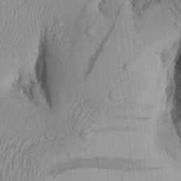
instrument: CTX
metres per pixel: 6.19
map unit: Aa
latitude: 27.2159
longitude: -134.5545
